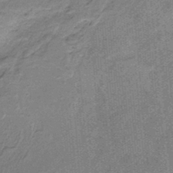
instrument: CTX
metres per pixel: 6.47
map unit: HNb
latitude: -34.8408
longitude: 57.0486
